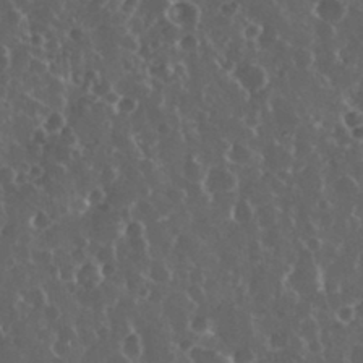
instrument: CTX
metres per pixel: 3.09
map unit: eHh
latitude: 33.8583
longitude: -60.1389
